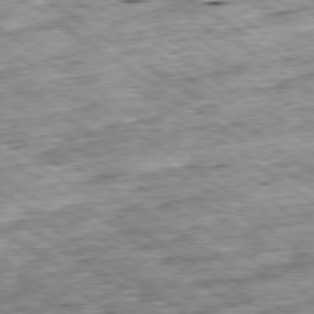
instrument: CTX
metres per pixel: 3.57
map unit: Ap
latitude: -79.6155
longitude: -75.5371
